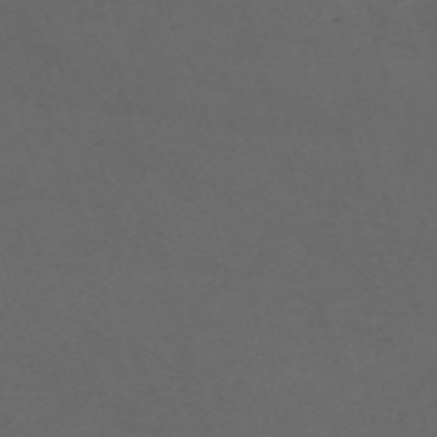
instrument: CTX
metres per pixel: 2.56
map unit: Nve
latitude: -58.9541
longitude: 59.5021
